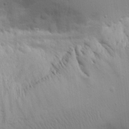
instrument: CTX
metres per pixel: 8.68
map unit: Aa
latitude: 14.8191
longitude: -141.2348
